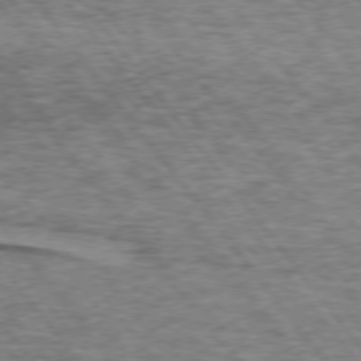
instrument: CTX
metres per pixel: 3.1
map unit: lApd
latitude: 74.1011
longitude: -76.7813
